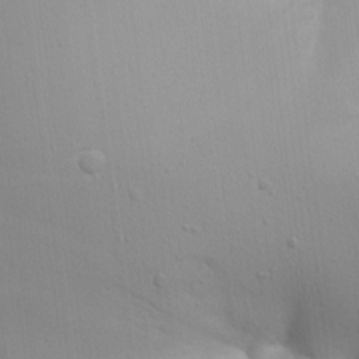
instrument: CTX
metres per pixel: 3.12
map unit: Aa
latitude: 15.3671
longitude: -143.3293
